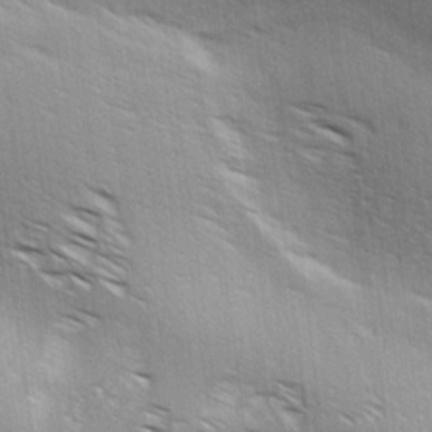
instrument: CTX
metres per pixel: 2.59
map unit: lAa
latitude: 17.8017
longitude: -138.2522
